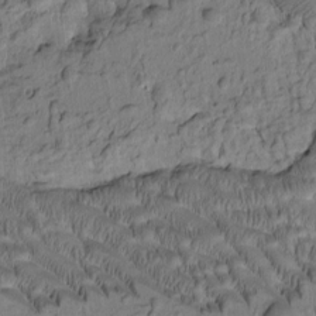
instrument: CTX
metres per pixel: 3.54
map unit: Htu
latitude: -2.0472
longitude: 172.1417
